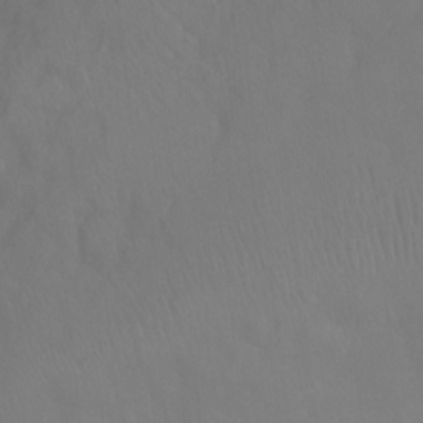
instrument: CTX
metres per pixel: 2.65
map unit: Ht
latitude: -1.5777
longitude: -33.5749
